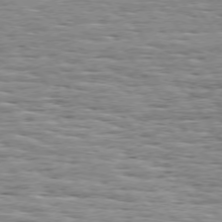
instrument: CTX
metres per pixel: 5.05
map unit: Hpe
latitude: 74.2900
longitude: -138.5735
